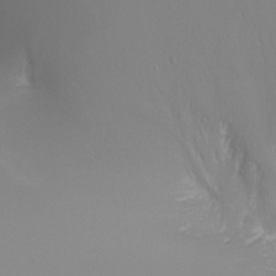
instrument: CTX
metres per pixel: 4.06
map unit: Nhu
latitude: -7.0675
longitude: -91.2348
